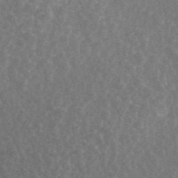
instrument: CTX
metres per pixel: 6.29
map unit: ANa
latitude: 44.8758
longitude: 26.4062
